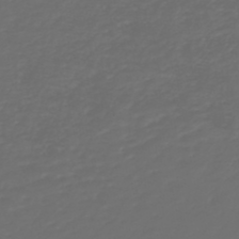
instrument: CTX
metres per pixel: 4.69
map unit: HNb
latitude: -47.8044
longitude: 55.1431
